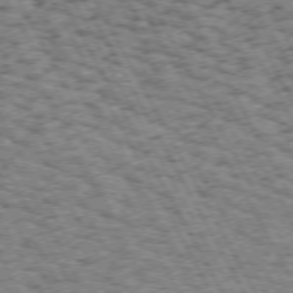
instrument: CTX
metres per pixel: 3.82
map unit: Hpe
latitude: 72.5168
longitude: -125.1592
